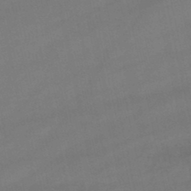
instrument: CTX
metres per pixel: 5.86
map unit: lHb
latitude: -46.9919
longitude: 70.1417
